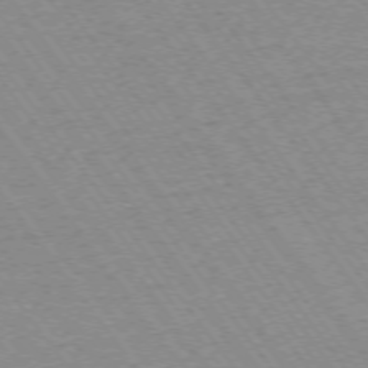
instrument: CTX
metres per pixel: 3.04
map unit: Ap
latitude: -74.4629
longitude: -82.4790
